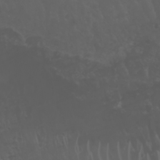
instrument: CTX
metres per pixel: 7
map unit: Nhu
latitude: 23.4048
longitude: -64.7813
